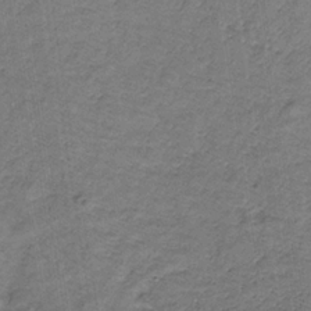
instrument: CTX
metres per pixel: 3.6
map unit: lHb
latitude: -32.8597
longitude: 65.6722
